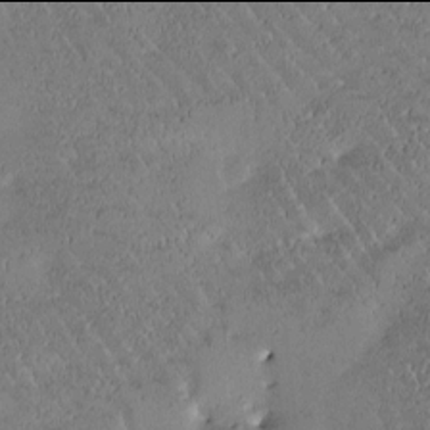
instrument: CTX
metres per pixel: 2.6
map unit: Htu
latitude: -2.0094
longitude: 176.1039
